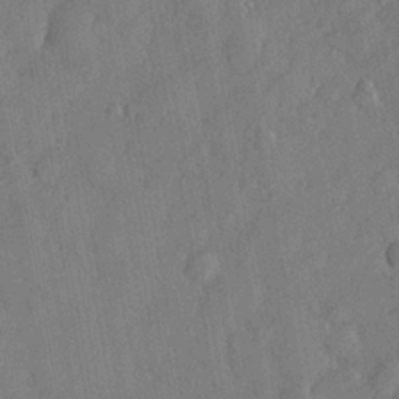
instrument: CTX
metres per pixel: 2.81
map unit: lHvf
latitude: 22.7246
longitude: 143.8800
